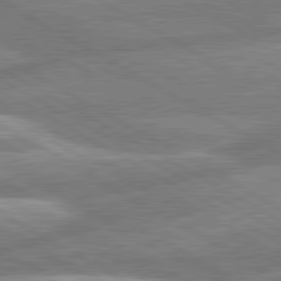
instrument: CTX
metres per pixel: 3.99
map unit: lApd
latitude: 80.6679
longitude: -165.7639
